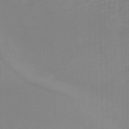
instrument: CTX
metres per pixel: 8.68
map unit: lHb
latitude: -45.2565
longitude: 63.8233
